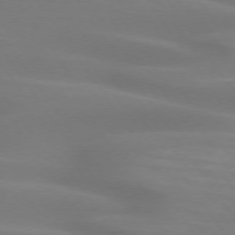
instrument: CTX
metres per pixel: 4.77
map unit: lApd
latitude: 74.4034
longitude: -48.5168
